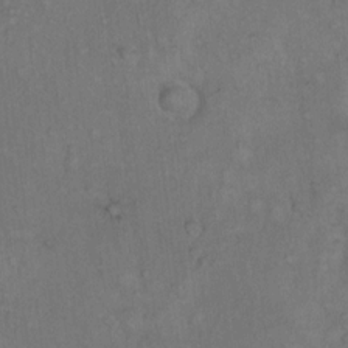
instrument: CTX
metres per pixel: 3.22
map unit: Hto
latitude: 12.3845
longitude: -60.6112
